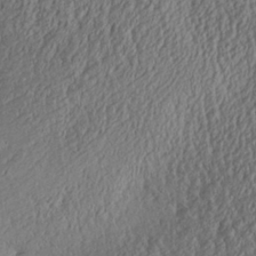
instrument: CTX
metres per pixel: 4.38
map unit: Aa
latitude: 27.5749
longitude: -135.1403
